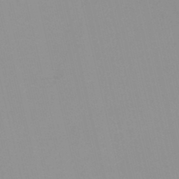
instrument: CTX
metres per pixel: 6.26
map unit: HNb
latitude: -46.1228
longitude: -41.5371
